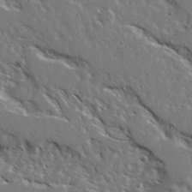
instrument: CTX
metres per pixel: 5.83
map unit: Ave
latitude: 22.8191
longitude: -131.4427
